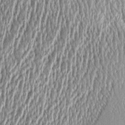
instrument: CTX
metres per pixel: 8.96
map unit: Aa
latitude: 9.1403
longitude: -129.0647
